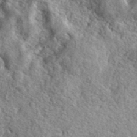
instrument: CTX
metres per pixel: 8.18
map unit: ANa
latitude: 40.9702
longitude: -86.4979
